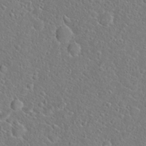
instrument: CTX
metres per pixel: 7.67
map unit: Hto
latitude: 20.7058
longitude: -45.0080
